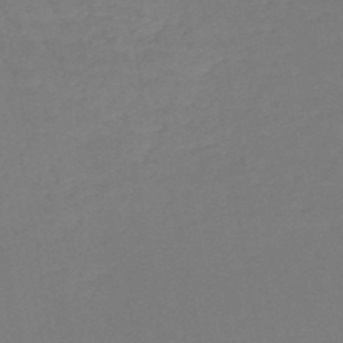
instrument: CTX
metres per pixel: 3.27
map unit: HNb
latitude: -50.5763
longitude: -52.7813
